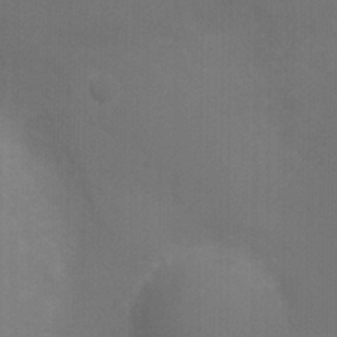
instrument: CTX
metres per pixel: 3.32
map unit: Ht
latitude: -6.2361
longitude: -26.8191
